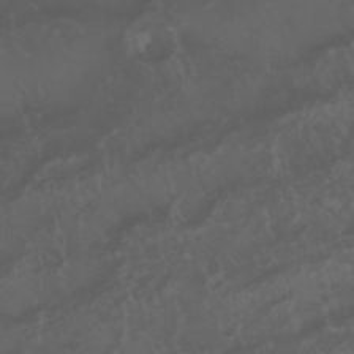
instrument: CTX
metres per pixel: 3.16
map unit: Nhu
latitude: 22.7624
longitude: -63.4994
